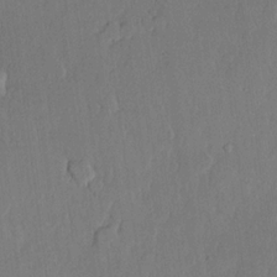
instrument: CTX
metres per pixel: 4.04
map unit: lHvf
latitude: 20.5168
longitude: 146.3684
